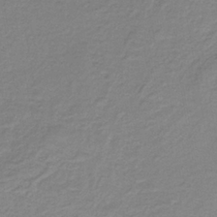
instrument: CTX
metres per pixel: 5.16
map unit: HNb
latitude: -34.7652
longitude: 52.6329
